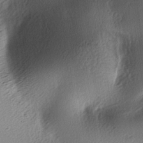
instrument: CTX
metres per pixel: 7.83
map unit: lAa
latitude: -6.1794
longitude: -123.8016
